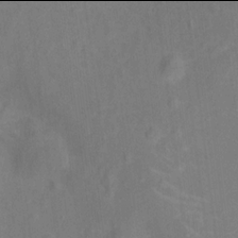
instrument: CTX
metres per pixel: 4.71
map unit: Ht
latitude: 13.9906
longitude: -41.4993
